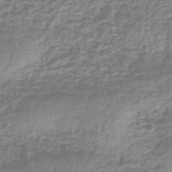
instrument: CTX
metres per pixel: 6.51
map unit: eHb
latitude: -44.1039
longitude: 81.8800
